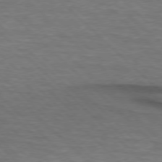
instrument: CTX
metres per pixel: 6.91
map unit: lApd
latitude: 75.6694
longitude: -84.0444
